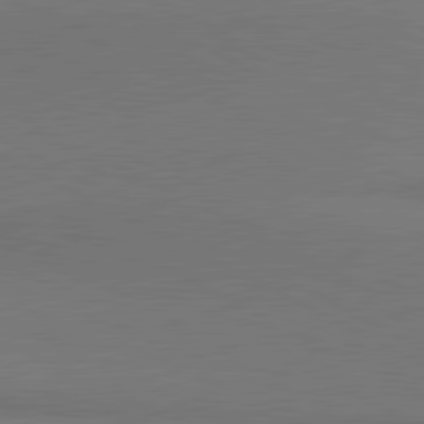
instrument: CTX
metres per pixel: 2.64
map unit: lApd
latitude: 81.0458
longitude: 154.8219
